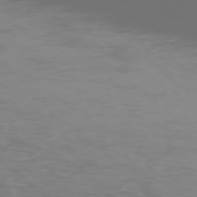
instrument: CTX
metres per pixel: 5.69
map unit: Ap
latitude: -76.3684
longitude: -74.1389
